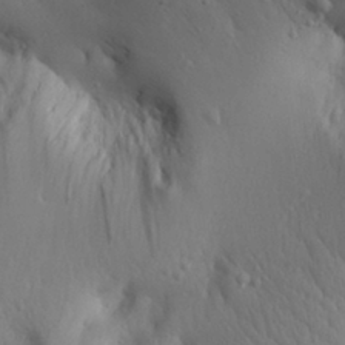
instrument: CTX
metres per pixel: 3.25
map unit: Aa
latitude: 30.7058
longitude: -143.2159
